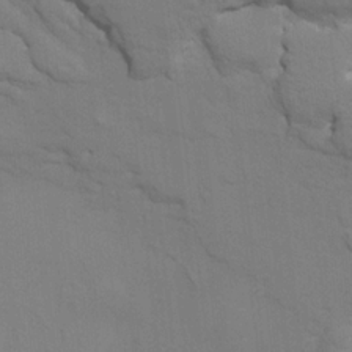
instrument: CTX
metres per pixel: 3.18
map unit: HNhu
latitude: 6.8947
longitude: -4.1956
